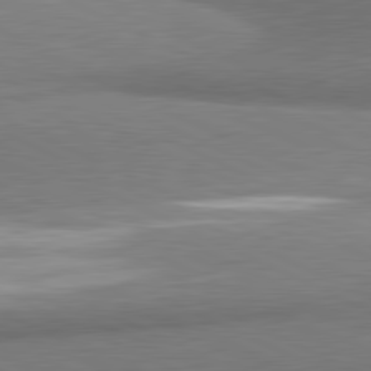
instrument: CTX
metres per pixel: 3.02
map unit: lApd
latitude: 81.2726
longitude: 164.2740
